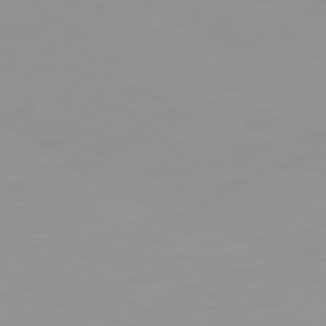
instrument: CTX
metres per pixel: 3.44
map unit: Ap
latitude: -79.8044
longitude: -68.6113
